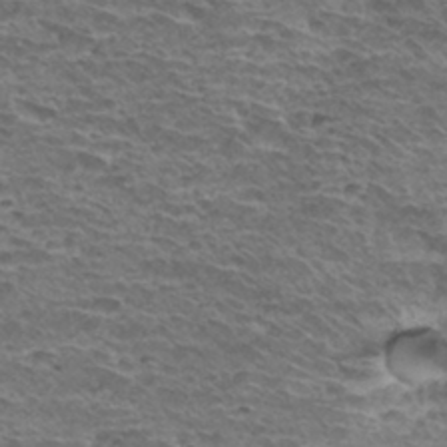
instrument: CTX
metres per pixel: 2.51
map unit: Hto
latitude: 32.3845
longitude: -39.8961
